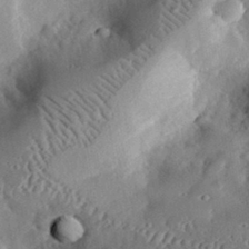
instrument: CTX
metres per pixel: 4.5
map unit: lHvf
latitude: 32.5357
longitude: -85.0459
